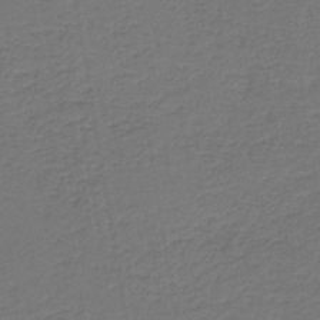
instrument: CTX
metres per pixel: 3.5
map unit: HNb
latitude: -43.5210
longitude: 49.8045
